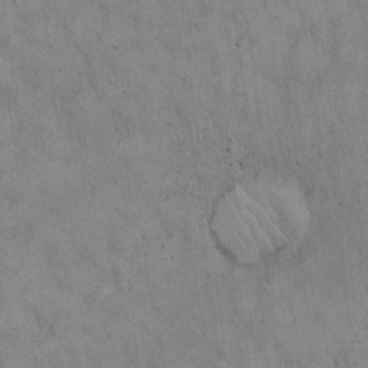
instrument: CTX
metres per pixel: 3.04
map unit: Hto
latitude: 14.5357
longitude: -60.5357
